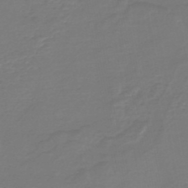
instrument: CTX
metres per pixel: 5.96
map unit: HNb
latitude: -47.2376
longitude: 52.6518
